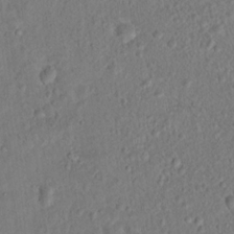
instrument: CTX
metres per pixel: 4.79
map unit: Hto
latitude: 16.9892
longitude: -37.5938
